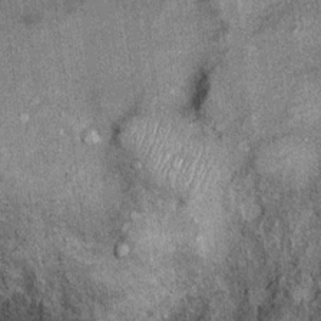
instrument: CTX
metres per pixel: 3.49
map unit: Ht
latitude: 11.7072
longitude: -38.6490
